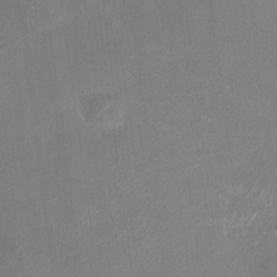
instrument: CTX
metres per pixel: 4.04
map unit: HNhu
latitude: 7.5560
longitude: 3.0297
